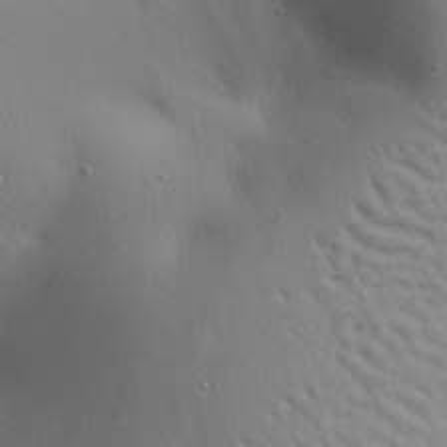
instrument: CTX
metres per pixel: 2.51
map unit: Aa
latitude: 25.7071
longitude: -144.2144
